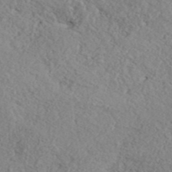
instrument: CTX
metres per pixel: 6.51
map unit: ANa
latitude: 44.2900
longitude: 45.0486
